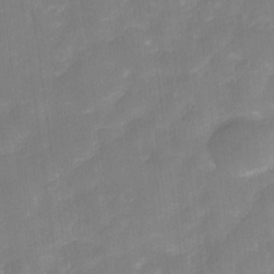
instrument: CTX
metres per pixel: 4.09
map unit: Nve
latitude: -27.2375
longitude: -148.8758
